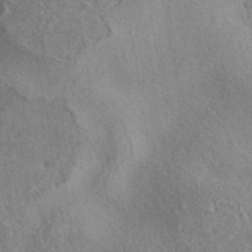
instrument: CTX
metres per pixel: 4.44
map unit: eAb
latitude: 39.6505
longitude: 112.4251
